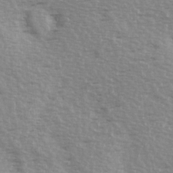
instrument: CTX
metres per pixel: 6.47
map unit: Ave
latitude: 14.4790
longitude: -104.8569
